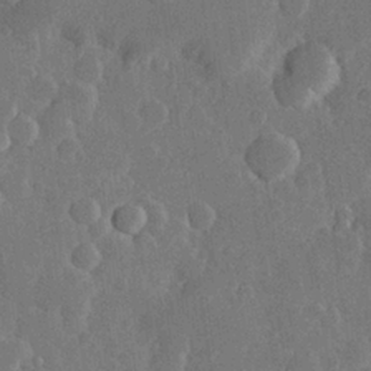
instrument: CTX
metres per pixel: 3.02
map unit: Hve
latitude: 25.7638
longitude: 150.1606
